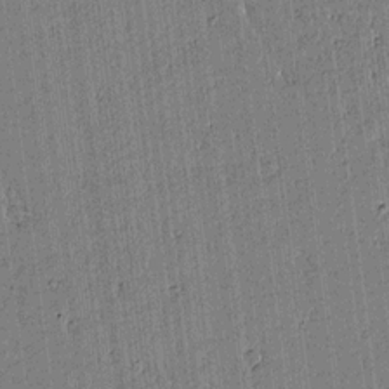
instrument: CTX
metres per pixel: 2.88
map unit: lAvf
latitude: 15.0648
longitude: -125.1970
